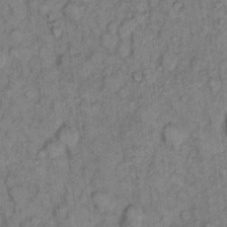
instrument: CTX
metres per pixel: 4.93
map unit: eHh
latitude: 8.0255
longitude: -63.5371
